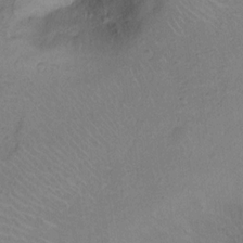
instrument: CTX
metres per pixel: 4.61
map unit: Ht
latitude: 12.1011
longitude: -39.3671
